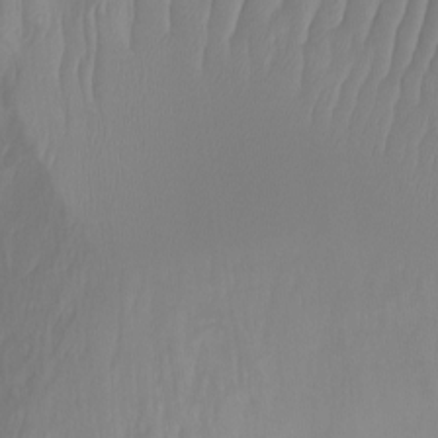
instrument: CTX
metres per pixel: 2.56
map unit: Nhu
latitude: -13.2376
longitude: -62.7813
